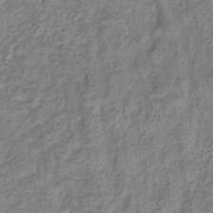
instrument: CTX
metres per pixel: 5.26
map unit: eHb
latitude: -33.4644
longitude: 75.3321
